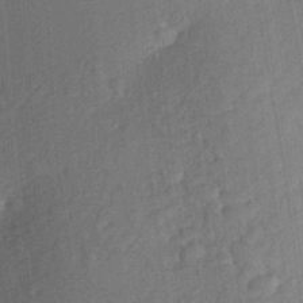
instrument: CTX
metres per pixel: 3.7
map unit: Aa
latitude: 23.9339
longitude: -147.5749
